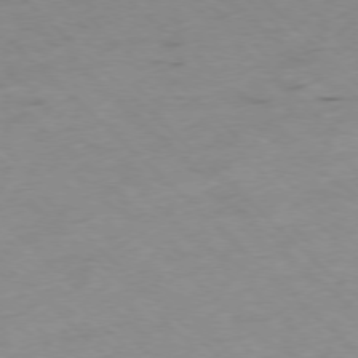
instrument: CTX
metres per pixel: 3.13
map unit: Ap
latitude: -77.4454
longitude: -60.7435
